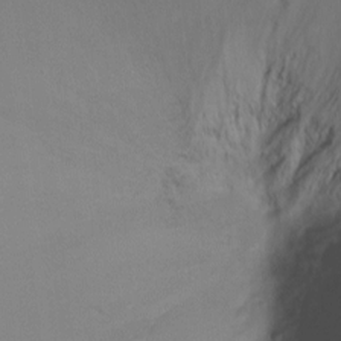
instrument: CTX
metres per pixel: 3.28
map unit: Ht
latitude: -6.5196
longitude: -34.4034
